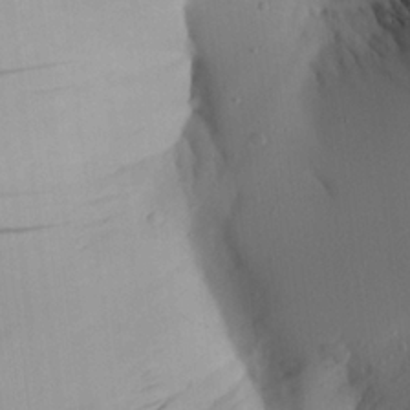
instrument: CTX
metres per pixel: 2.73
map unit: Aa
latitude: 21.8584
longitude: -146.4979
